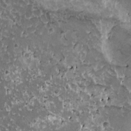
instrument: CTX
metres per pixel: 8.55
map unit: HNhu
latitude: 3.1781
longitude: 6.0661
